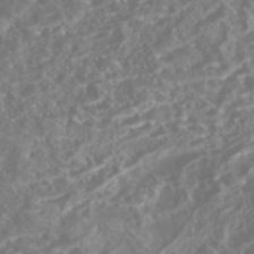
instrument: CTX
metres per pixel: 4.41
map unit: Nhe
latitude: -46.1794
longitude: 153.2187
